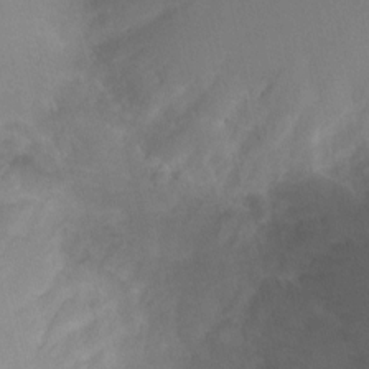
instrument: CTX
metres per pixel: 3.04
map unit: Nhu
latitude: 1.2915
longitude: -15.9906
